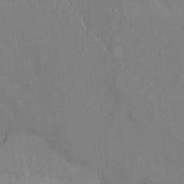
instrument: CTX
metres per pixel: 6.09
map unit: Ht
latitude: -4.4818
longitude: -60.5734
